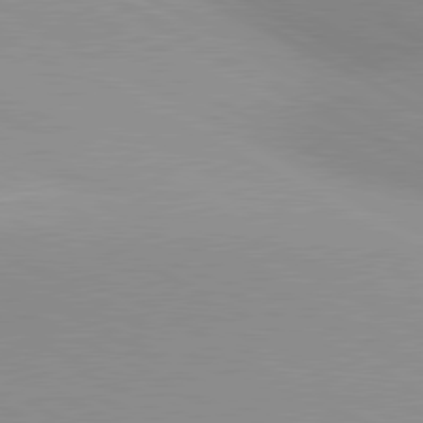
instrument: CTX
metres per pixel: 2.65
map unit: lApd
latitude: 80.7813
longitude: 135.7856
